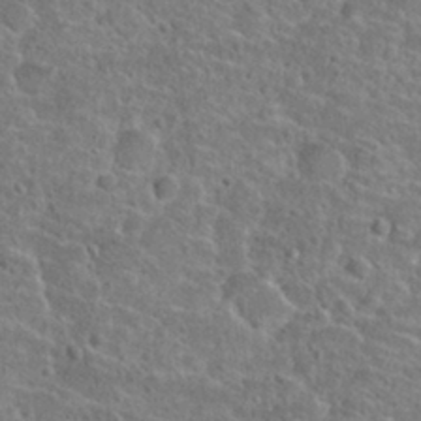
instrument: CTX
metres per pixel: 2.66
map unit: Hto
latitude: 23.6127
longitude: -48.2900
